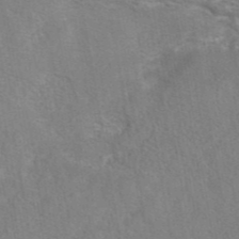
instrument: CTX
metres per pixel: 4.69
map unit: eAb
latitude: 42.6491
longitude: 104.3495
